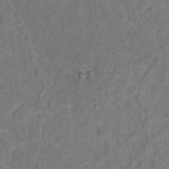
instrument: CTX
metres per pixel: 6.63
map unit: Hto
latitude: 15.4616
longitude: -36.6302
